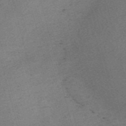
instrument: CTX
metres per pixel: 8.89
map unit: Nve
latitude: -59.0297
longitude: 64.9920
